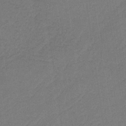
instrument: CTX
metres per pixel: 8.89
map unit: HNb
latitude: -37.9745
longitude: 54.6330
